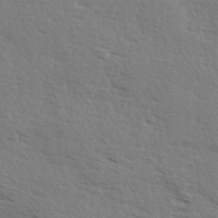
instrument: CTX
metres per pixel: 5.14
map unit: Ave
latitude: 13.4238
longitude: -101.8583
